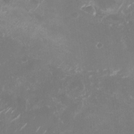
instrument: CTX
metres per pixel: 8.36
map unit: Nhu
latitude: -29.6344
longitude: -70.3656
